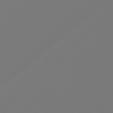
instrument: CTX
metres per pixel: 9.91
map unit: Hpe
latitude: 78.3468
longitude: 173.5021
